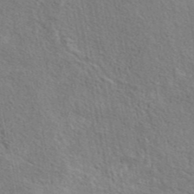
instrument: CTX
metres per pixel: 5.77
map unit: eAb
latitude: 42.8569
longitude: 113.5966
